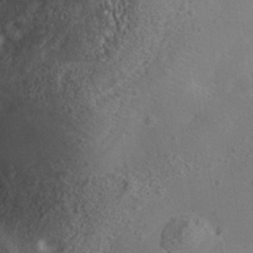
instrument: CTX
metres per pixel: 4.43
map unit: Nhe
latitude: -35.2376
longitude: -130.6113
